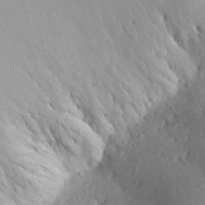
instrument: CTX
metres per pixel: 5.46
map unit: Aa
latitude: 30.6869
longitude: -143.7261
